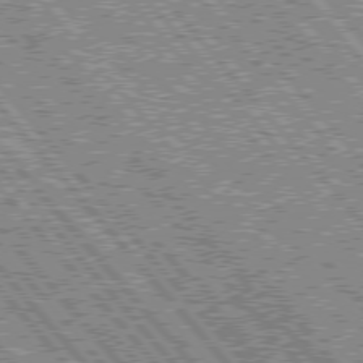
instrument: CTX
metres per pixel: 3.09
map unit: Hpe
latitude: 76.4223
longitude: -170.7246
